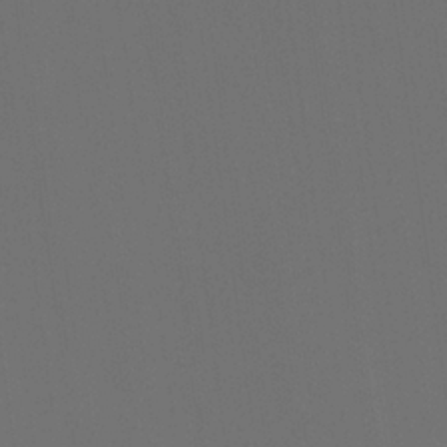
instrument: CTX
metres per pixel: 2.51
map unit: Nhu
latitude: 23.9717
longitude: -63.2537
